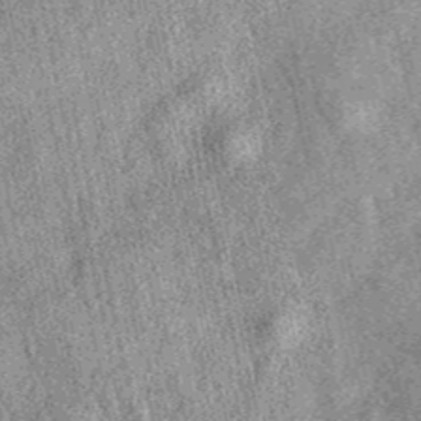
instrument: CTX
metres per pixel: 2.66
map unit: eAb
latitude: 39.1592
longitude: 109.7667
